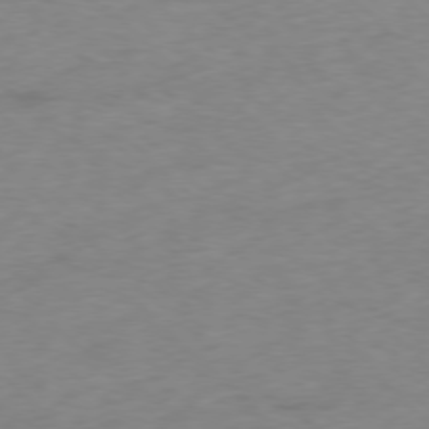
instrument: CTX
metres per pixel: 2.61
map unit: Ap
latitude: -77.6722
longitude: -79.7072
